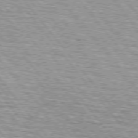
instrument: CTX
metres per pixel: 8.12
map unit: lApd
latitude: 75.0270
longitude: -76.4601
